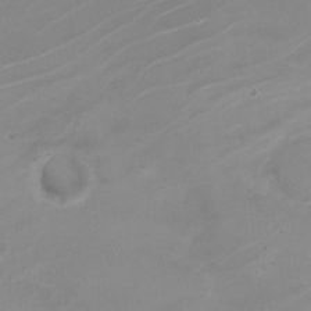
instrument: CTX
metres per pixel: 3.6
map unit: Nhe
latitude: -19.6722
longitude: 143.7666
